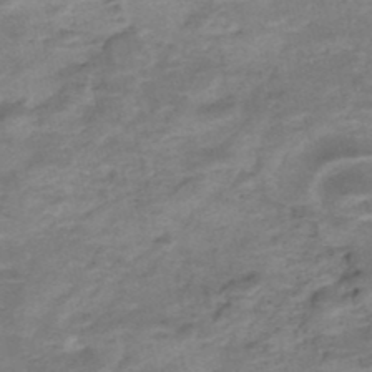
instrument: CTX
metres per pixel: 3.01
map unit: Nhe
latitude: -48.1795
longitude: -171.3859
